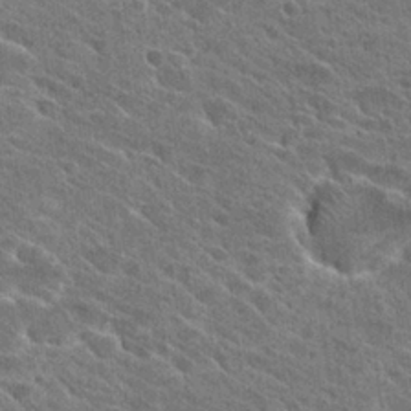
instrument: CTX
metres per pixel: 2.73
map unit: Hto
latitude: 26.3656
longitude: -40.8569
